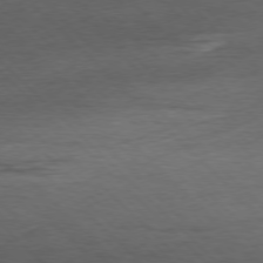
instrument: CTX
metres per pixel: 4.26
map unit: Ap
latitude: -77.3510
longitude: -94.2901
